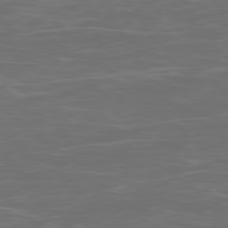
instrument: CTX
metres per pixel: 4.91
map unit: Ap
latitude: -79.0675
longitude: -103.7827
